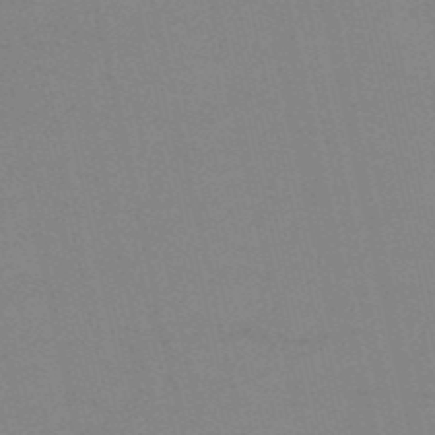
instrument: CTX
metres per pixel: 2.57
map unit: HNb
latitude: -52.6329
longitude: -45.2915
